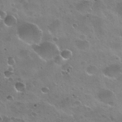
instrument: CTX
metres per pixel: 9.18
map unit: Nhu
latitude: 30.3090
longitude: -55.3859
